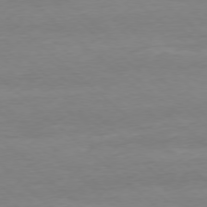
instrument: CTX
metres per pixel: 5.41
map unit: Ap
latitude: -77.9556
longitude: -80.8380
